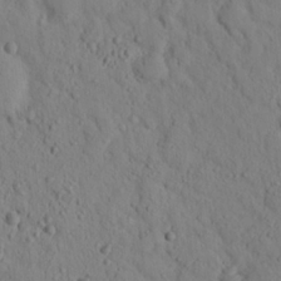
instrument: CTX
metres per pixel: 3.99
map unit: lHvf
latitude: 14.5546
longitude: 177.8422
